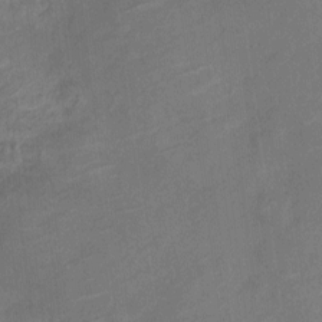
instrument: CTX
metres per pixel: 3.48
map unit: Nve
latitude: -18.9542
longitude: 107.2565
